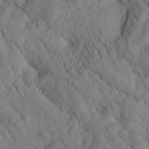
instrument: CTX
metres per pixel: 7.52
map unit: Htu
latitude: -1.2943
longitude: 173.8800
